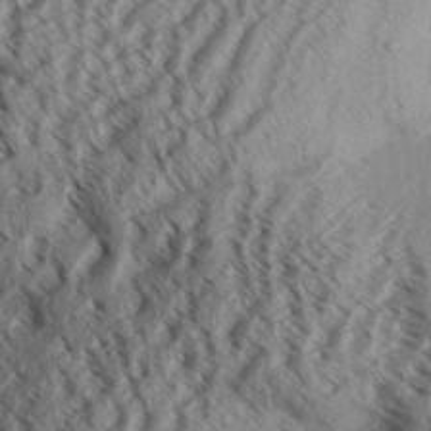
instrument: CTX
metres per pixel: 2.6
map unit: Aa
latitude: 32.1767
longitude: -137.7450
